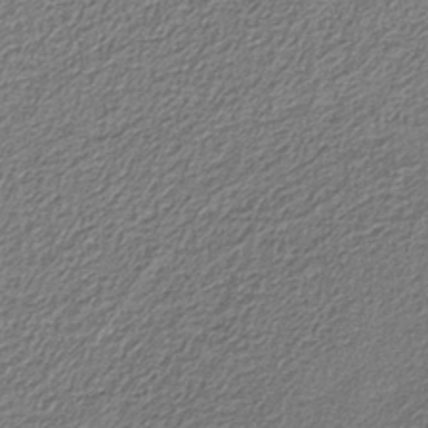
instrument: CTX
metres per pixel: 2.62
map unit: eAb
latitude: -39.4644
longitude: 51.8044
